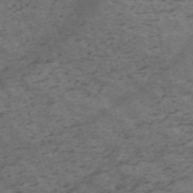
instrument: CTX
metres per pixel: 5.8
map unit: HNb
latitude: -55.9178
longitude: -45.5182
